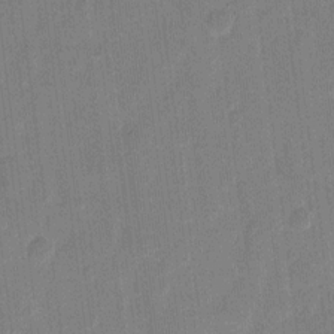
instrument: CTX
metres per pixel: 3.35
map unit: eHh
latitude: 10.5546
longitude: -66.6112
